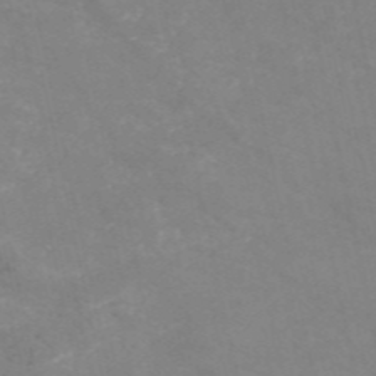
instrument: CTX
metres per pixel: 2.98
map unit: HNb
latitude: -54.9164
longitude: -37.9339
